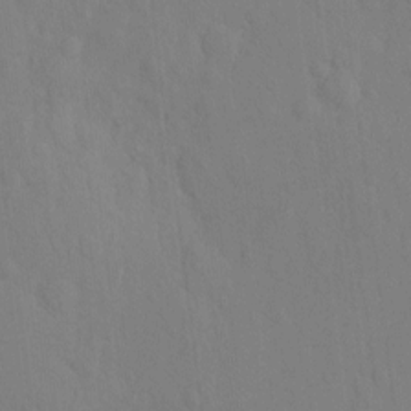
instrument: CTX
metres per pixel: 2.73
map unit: Hto
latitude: -8.2739
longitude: -43.5938
